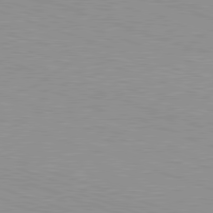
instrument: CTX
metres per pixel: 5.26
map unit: Hpe
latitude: -82.4629
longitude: 6.2739
